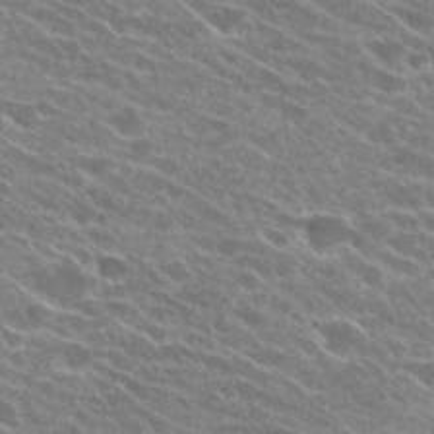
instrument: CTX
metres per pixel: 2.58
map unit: Hto
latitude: 25.6127
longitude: -41.8016
